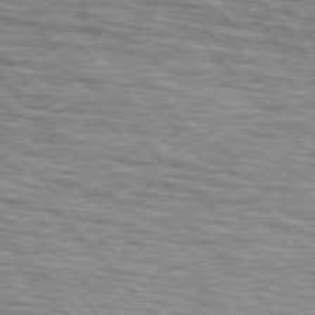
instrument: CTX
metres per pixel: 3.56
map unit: lApd
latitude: 75.9339
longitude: -83.3481
